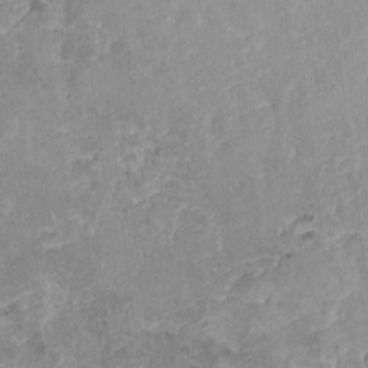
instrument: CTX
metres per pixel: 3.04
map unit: HNhu
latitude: 4.9325
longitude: 3.0675
